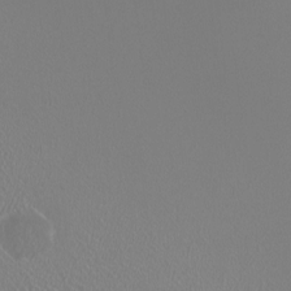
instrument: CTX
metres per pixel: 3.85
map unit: HNhu
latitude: -1.2565
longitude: 0.1417
